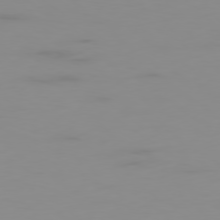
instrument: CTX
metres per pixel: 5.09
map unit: Ap
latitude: -79.2754
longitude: -94.6680
